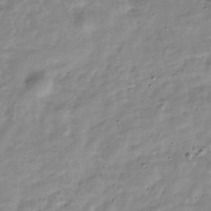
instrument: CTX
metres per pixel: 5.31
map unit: Hve
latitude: -32.1795
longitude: 90.5007
